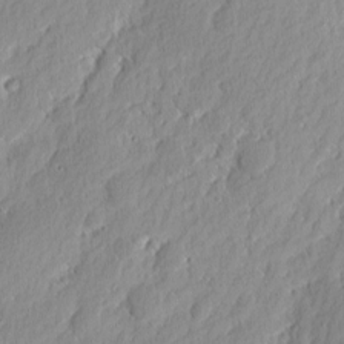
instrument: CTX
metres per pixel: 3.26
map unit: eHh
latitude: 2.4412
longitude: -77.7827
